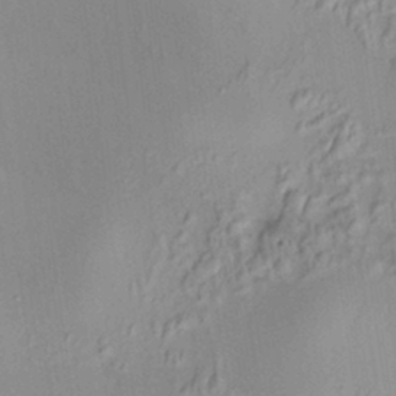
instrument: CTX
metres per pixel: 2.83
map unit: HNhu
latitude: 7.3860
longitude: 13.4643
